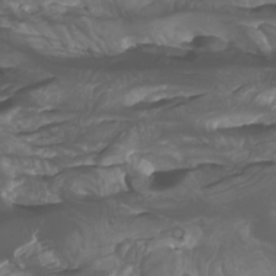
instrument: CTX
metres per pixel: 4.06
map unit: Htu
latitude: -5.0675
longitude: -75.8961
